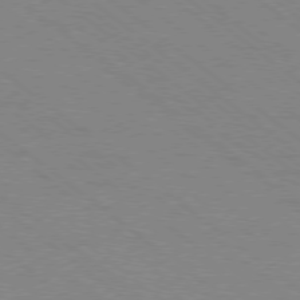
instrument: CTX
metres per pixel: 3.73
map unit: Ap
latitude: -78.8408
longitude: -64.7057
